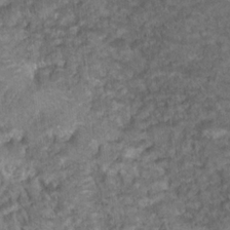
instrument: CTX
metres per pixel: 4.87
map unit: Hto
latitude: 18.0255
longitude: -36.7813
